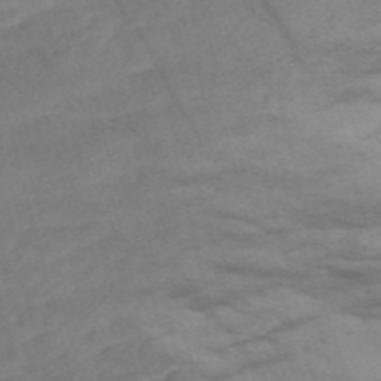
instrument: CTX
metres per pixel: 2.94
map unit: Nve
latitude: -57.3698
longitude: 54.0850
